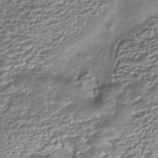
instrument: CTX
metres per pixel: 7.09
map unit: HNhu
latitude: -40.4440
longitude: 107.8989
